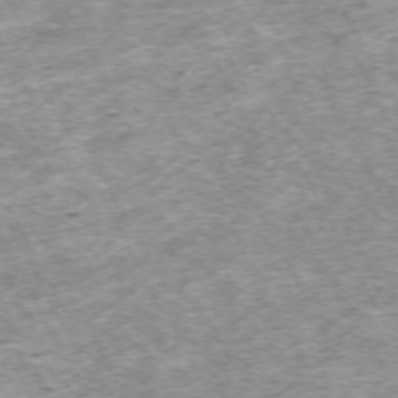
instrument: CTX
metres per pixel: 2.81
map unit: Hpe
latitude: -70.5952
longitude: 13.0298
